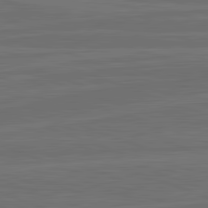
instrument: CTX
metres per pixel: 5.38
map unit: lApd
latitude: 82.6868
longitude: -179.8017
